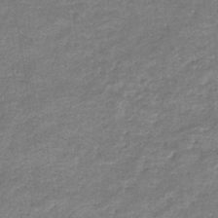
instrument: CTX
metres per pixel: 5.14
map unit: eHb
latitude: -36.9352
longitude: 77.4265
